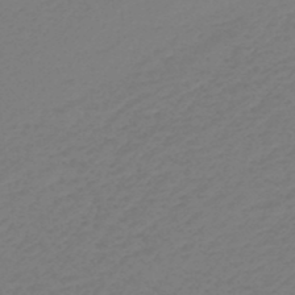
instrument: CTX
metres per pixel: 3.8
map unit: lHb
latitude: -47.2565
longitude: 65.4266
